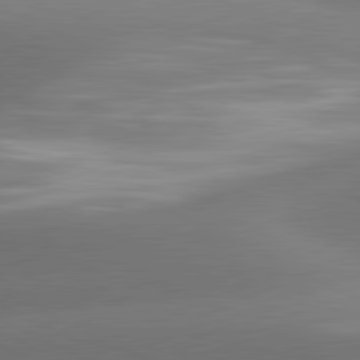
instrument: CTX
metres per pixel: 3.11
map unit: lApd
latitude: 81.4426
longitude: 134.6518
